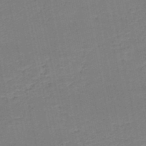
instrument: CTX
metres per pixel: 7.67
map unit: HNb
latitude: -50.2361
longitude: -48.5168
